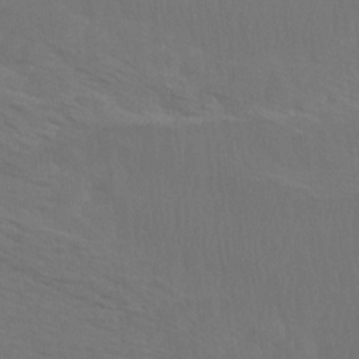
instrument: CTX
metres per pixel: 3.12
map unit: Htu
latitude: -7.2376
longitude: -69.2159
